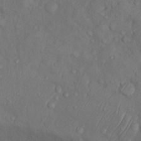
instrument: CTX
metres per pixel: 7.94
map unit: Nhu
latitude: 9.6694
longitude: -26.0822
